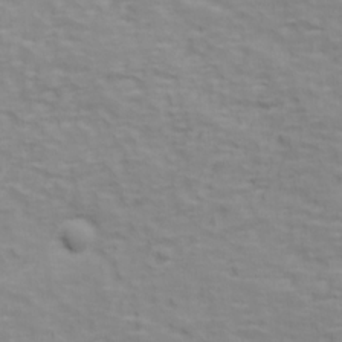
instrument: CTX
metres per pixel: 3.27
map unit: Ave
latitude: 17.7072
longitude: -133.6883
